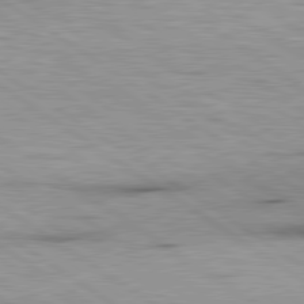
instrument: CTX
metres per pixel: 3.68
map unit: lApd
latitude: 80.0822
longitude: 159.6910
